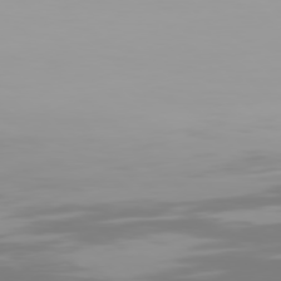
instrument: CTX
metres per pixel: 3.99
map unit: Hpe
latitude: 77.1592
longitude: -136.1200
